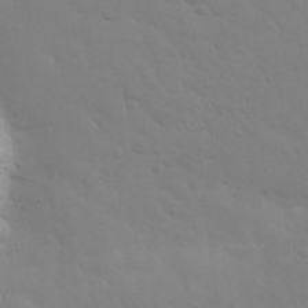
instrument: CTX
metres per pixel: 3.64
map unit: eHh
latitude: 25.6693
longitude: -65.8394
